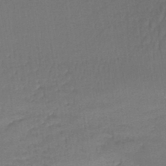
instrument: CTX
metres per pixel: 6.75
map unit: lHb
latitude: -43.8422
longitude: 59.1620
